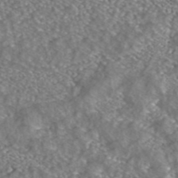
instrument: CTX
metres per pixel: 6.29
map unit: ANa
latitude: 42.7057
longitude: 23.8045
